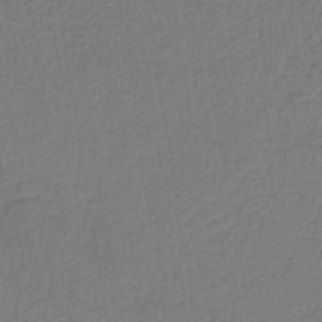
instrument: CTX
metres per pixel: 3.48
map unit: lHb
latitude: -42.8974
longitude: 64.3873
